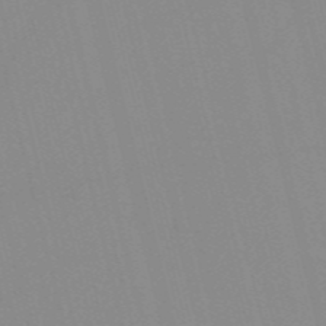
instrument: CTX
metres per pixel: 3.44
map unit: Nve
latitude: -57.1242
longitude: 61.5210
